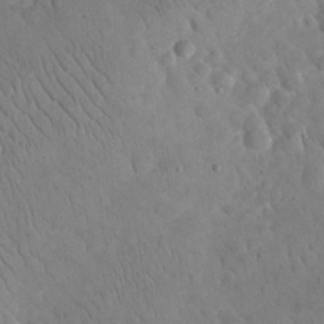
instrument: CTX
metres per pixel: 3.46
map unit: eHh
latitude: 24.5923
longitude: -66.8946
